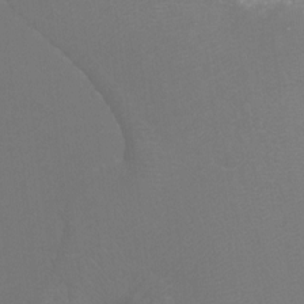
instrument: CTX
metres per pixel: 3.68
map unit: Htu
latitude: -7.0864
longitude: -32.9136
